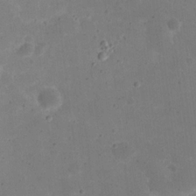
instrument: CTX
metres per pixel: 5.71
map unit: eHh
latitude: 20.5168
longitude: -63.7639
